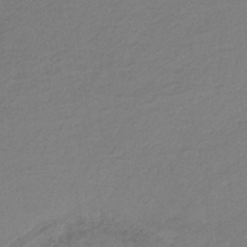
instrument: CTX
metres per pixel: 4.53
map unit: HNb
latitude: -32.4818
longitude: 56.4629
